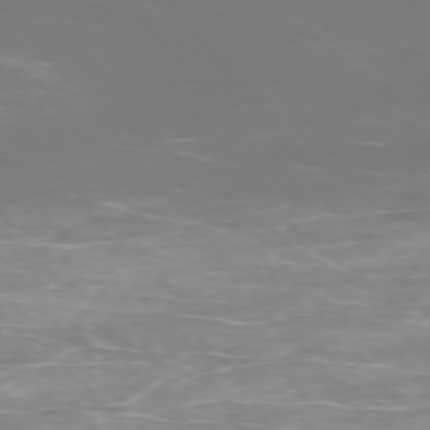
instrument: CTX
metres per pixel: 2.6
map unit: Ap
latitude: -74.3307
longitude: -77.0836
